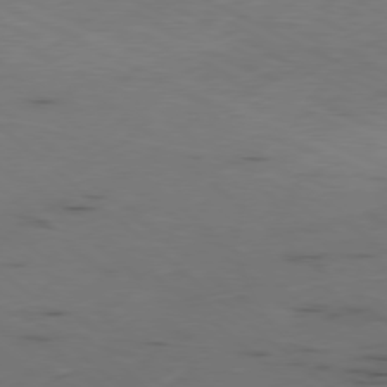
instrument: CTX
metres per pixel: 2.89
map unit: Ap
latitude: -78.2361
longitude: -74.1956
